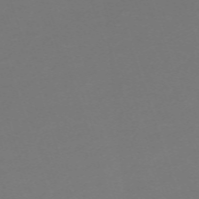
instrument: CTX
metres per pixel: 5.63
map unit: eHh
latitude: -63.5210
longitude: 49.5022
